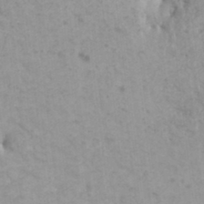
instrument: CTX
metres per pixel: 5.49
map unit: HNhu
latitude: -0.2551
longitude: 1.8234
